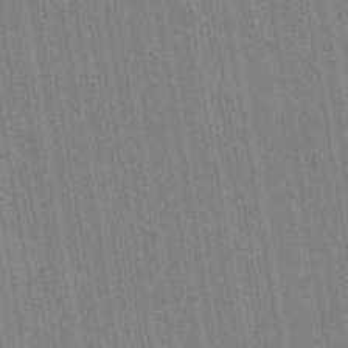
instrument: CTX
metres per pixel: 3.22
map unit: HNhu
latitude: -42.6896
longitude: 96.3873
